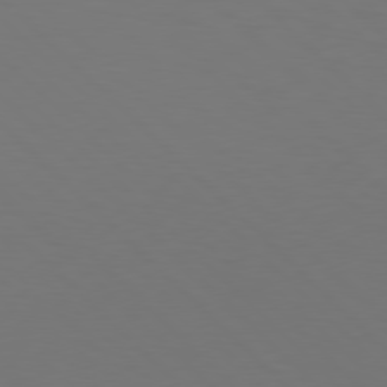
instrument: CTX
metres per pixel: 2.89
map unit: Hpe
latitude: 77.7827
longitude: -167.7260
